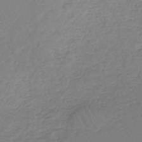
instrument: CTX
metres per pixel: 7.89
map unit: eHh
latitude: -45.1053
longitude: -29.4804
